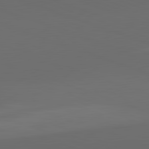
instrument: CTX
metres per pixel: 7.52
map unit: lApd
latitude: 82.1577
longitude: 134.1795
